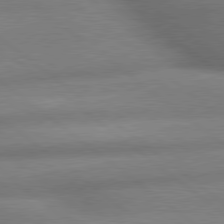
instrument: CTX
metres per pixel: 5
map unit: lApd
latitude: 79.6505
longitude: -166.8947
